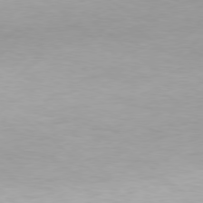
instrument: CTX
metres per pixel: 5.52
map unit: Hpe
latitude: -79.1053
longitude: 12.5763
